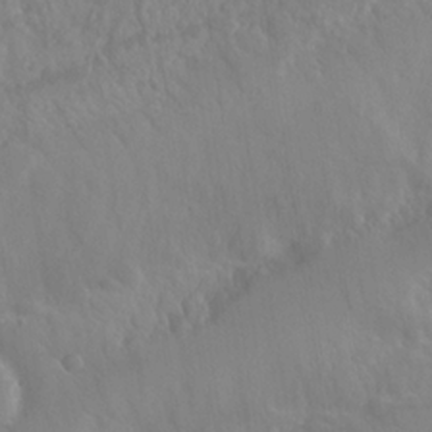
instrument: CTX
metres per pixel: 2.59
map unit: Hto
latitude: -3.1620
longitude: -34.4790
